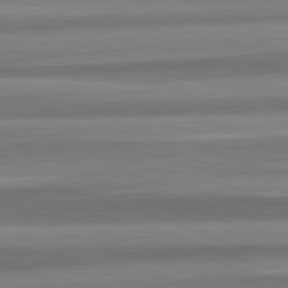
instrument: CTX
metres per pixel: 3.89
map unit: lApd
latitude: 82.6679
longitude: 178.6329
